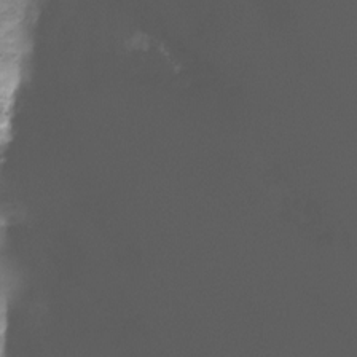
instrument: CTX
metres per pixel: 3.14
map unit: Nhu
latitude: -12.9353
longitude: -51.1970
